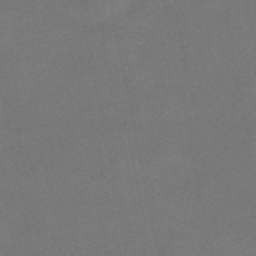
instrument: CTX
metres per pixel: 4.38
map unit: HNhu
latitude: -40.1228
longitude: 103.4643
